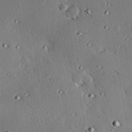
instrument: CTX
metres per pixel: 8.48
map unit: eHh
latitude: 22.4223
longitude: -90.3089
